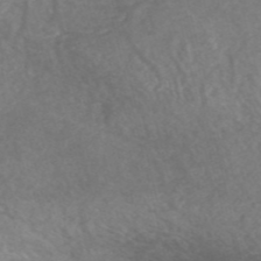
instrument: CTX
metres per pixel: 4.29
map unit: HNhu
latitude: -47.5966
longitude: 28.0661
